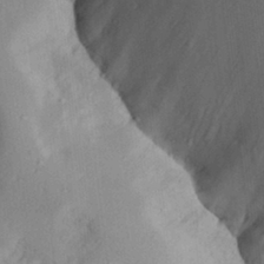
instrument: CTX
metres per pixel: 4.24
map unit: Aa
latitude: 28.8002
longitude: -132.9703
